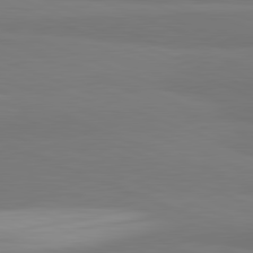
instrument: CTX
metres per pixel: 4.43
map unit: lApd
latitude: 82.0633
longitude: 176.7841
